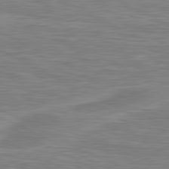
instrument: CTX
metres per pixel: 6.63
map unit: lApd
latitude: 80.8569
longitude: 172.4440
